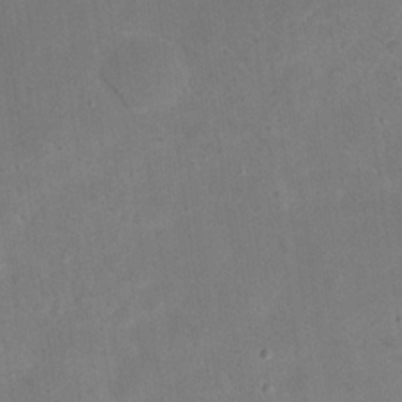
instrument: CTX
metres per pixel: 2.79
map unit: eHh
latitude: 24.5734
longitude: -67.9150
